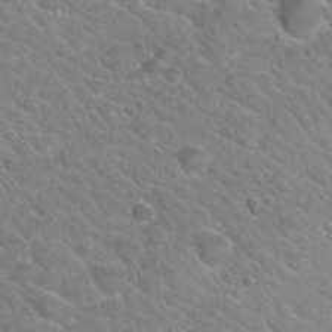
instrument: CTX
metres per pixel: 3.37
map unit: Hto
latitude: 26.1389
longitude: -36.1011
